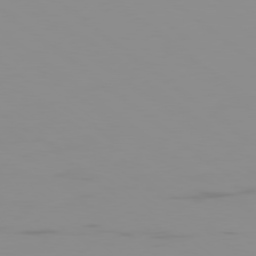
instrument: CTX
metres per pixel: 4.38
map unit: Ap
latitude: -80.3118
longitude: -53.4049
